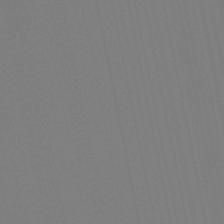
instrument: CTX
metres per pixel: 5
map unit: lHb
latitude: -49.5588
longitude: 75.2187
